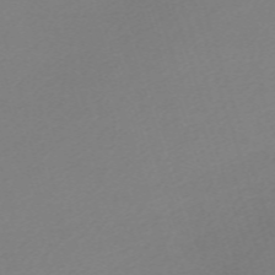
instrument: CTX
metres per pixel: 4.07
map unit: eHh
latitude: -62.2928
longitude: 53.1620
